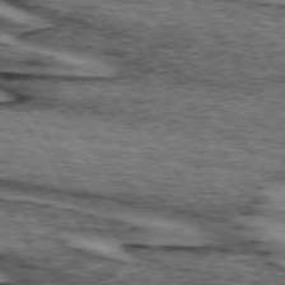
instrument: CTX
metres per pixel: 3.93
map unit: lApd
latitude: 73.7261
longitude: -75.3104
